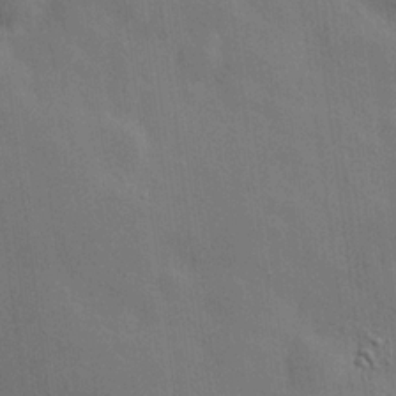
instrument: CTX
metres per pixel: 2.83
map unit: Hve
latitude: 19.7638
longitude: 150.9164
